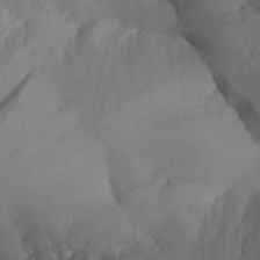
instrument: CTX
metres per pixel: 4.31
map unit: Aa
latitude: 26.1956
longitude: -128.8191
